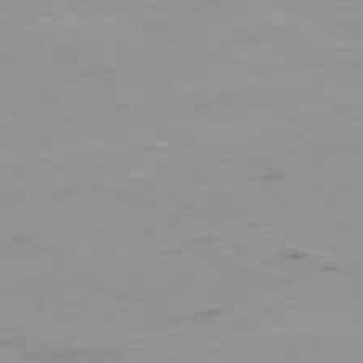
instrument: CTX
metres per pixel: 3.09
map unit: Ap
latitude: -80.0472
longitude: -66.8569
